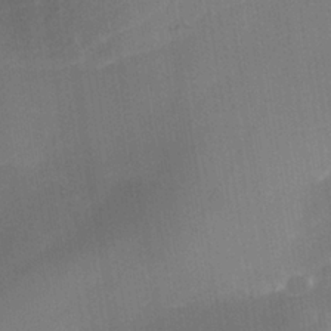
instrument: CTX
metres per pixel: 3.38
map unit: Nhe
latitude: -38.2551
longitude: -119.0836
